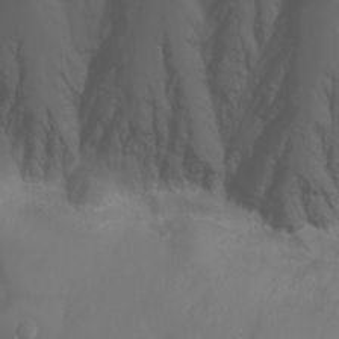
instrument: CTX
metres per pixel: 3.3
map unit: Nhu
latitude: -7.3698
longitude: -72.0255
